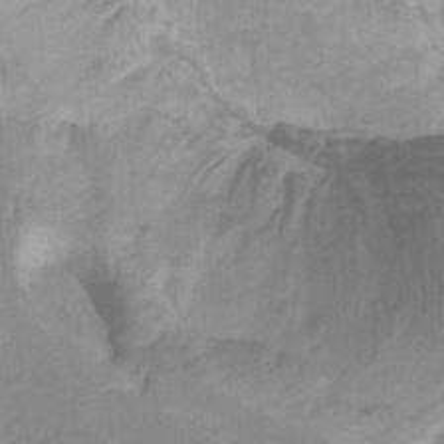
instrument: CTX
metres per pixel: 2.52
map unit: HNhu
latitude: -27.7477
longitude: 74.4062
